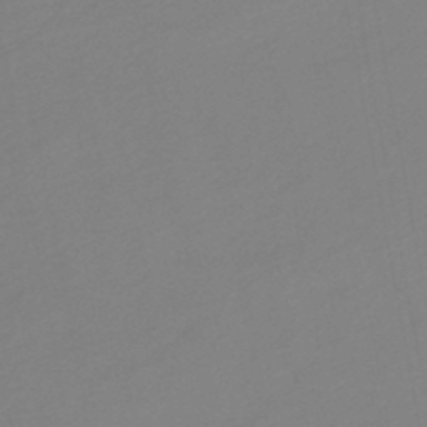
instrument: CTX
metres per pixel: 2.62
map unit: lHb
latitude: -45.9367
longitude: 74.0850
